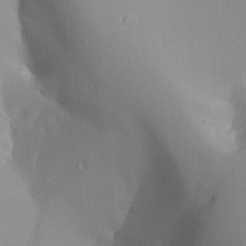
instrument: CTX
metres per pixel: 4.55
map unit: Aa
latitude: 27.9717
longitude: -131.8017
